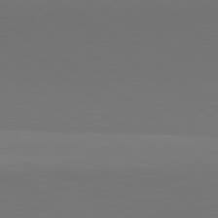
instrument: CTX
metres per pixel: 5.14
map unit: lApd
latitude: 79.7450
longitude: 158.0661
